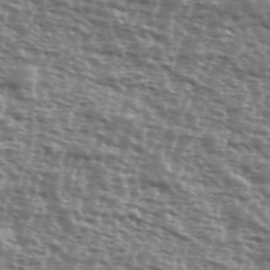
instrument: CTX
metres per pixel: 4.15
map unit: Ave
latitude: 38.7246
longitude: -112.0822
